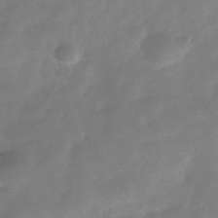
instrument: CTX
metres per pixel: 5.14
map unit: Hve
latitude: -31.1053
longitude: 92.4440
